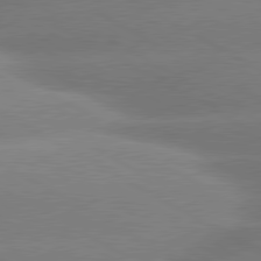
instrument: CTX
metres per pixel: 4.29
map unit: lApd
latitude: 80.3656
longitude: -155.7450
